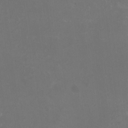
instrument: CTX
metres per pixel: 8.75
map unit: HNhu
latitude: -2.8407
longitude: -3.7260
